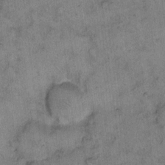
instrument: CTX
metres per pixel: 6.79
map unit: eHh
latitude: 9.9150
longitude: -63.3860
